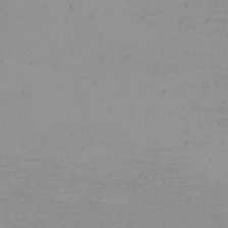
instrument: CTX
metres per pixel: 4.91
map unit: eHh
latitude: -4.9730
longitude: -82.9324
